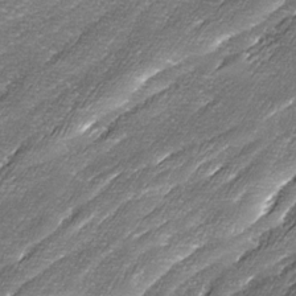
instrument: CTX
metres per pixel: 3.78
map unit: Ave
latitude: 16.8002
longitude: -136.7813
